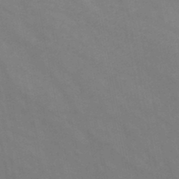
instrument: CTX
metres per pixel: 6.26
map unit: HNb
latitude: -48.3307
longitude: 57.5021
